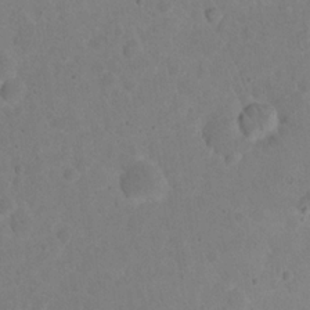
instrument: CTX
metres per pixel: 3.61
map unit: eHh
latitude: 20.3279
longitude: -62.8758
